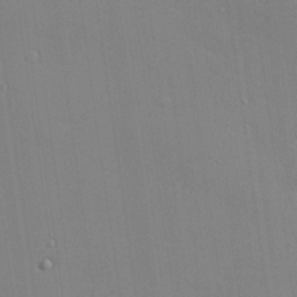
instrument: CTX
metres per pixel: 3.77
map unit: Hve
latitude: 26.2712
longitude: -90.4223
